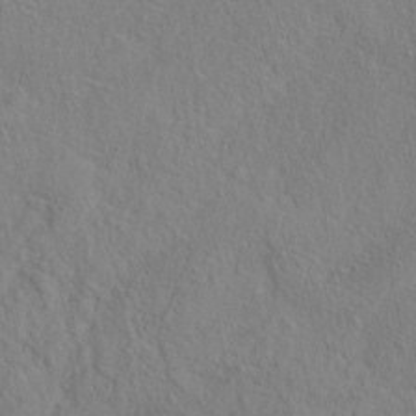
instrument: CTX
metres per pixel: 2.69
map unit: Nhe
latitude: -38.6141
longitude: 139.1431
